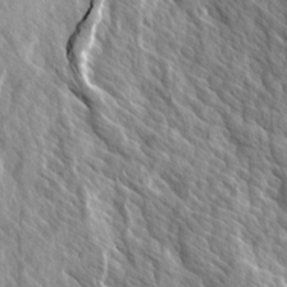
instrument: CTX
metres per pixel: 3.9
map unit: Ave
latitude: 14.6113
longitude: -134.0444
